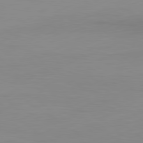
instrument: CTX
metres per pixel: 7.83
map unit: Ap
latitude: -81.8800
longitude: -85.9717
